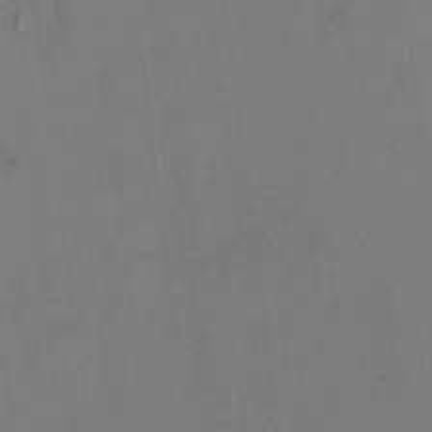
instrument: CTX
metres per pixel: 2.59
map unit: Ht
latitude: 10.0255
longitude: -32.7624
